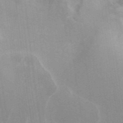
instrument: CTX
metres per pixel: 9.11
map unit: ANa
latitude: 45.5938
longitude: 25.6722
